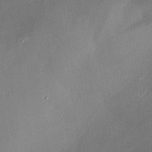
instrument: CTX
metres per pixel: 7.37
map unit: eHh
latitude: 24.4412
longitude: -90.7624
